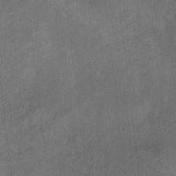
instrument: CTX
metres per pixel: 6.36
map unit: Nhu
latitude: -0.8786
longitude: -78.7624
